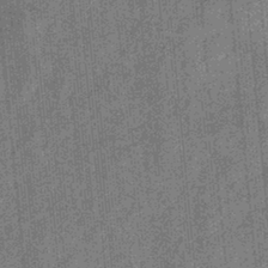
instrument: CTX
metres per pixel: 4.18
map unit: eHb
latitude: -32.1417
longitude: 73.6344
